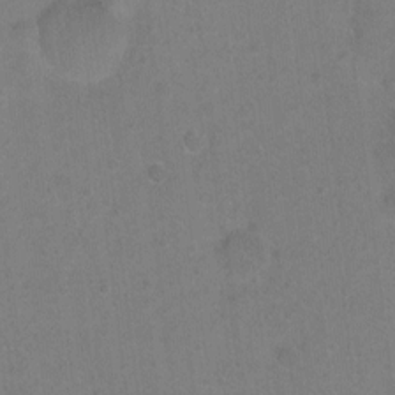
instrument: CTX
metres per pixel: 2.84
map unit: Hto
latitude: -4.7841
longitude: -35.8583
